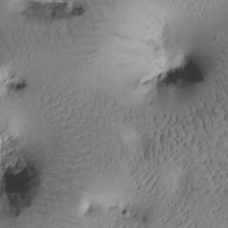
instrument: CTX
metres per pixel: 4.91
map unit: Htu
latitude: -1.0109
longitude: 171.1431
